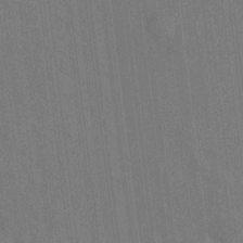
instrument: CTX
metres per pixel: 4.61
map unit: Hto
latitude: -10.1417
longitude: -36.2145
